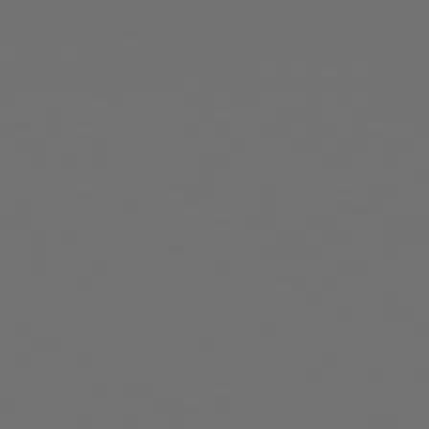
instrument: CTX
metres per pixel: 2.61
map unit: Hpe
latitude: 78.2712
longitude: -173.7827
